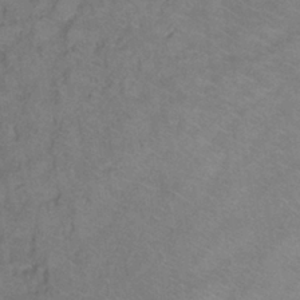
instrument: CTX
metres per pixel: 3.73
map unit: Ht
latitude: 0.6679
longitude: -33.0647
